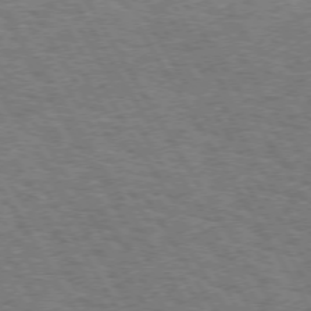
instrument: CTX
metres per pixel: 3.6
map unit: Hpe
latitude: 73.1215
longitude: -128.9136
